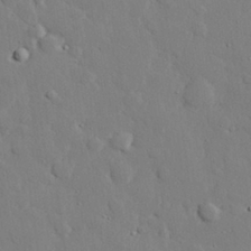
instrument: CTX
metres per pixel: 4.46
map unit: eHh
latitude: 28.7813
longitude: -81.4237
